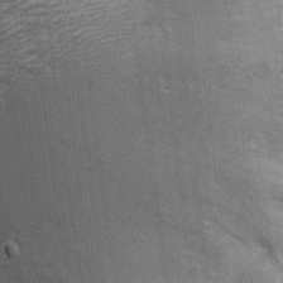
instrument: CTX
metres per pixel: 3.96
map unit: Ht
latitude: -2.8030
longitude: -13.2159
